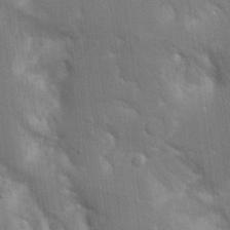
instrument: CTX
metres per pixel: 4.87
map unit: Aa
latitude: 16.1767
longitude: -149.1592
